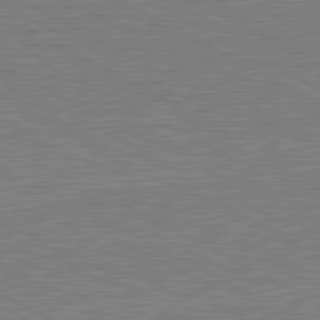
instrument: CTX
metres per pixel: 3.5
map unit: lApd
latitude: 81.2537
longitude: 151.5588
